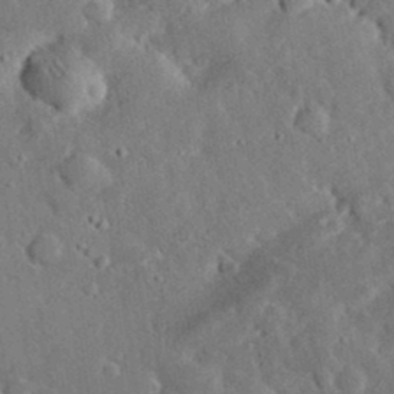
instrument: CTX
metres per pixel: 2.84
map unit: lHvf
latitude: 33.1214
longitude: -85.5182
